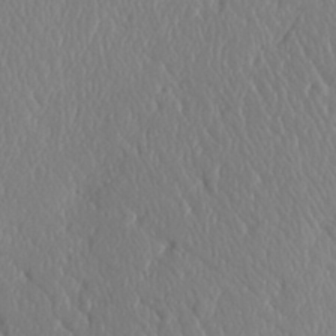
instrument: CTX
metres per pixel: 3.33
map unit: Aa
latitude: 31.7261
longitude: -143.9150
